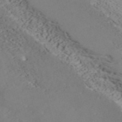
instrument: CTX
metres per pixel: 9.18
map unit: ANa
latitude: 41.2159
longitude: 34.1228
